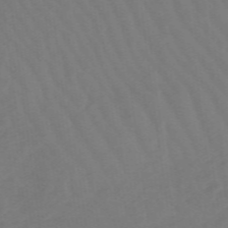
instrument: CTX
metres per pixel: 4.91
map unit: lHb
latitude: -48.8786
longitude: 83.6722
